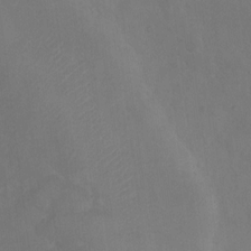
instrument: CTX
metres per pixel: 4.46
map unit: Nhu
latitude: 12.4412
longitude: -27.6316
